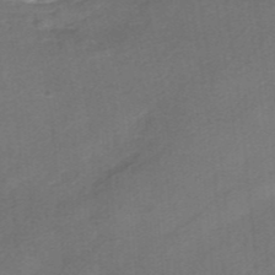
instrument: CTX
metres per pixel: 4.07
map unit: HNhu
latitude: -40.2550
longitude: 103.7100
